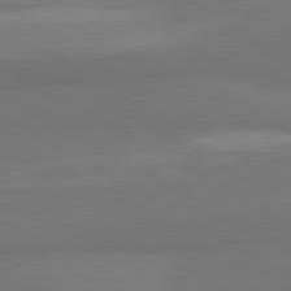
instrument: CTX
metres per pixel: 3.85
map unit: lApd
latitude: 81.2537
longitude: 160.0661
